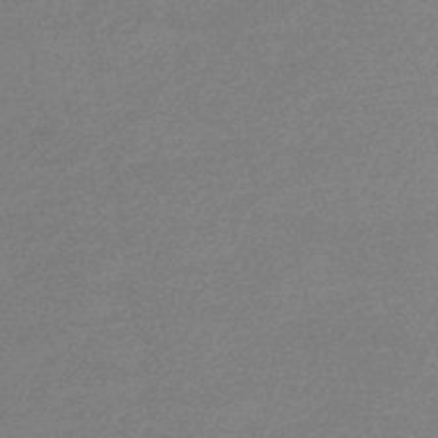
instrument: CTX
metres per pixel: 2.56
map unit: lHb
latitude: -46.0472
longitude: 58.0472
